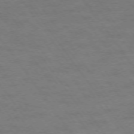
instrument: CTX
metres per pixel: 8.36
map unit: Ap
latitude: -75.0298
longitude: -70.5546
